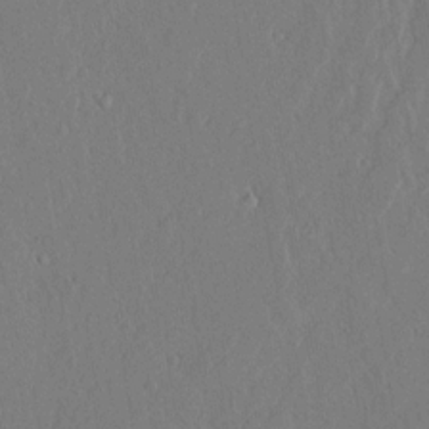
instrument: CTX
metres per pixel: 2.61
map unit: lAvf
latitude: 17.1781
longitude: -126.4790
